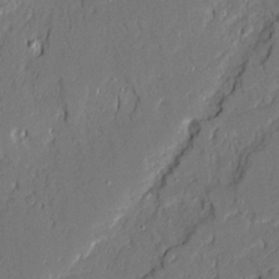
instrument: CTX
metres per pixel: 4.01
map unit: Ave
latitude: 20.7247
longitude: -128.3845
